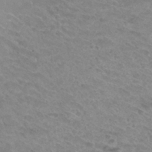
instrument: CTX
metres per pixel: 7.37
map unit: Hto
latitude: 31.7261
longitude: -47.7072
